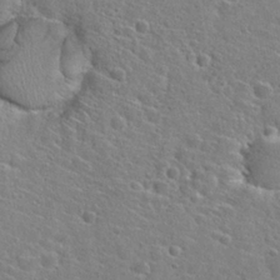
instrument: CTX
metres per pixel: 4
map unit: Hto
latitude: 25.6316
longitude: -47.8584
